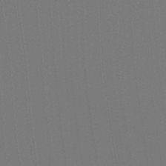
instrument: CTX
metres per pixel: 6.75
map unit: Ht
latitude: -4.5762
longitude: -27.1214
